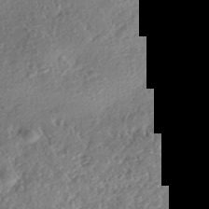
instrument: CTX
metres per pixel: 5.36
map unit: eHh
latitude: -42.6707
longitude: 121.5588
